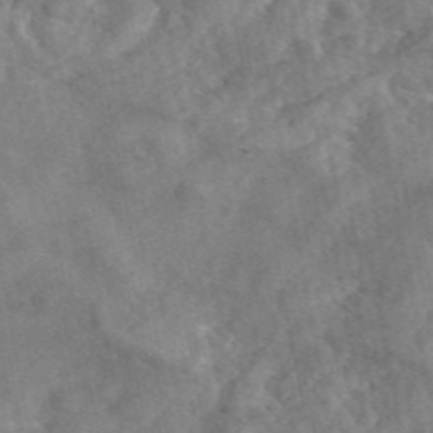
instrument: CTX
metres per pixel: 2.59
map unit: eAb
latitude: 46.3845
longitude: 127.5966
